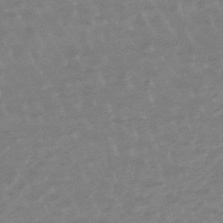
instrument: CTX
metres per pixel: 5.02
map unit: lHb
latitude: -48.1039
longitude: 82.9919
